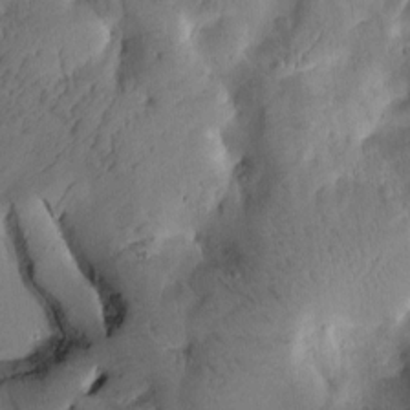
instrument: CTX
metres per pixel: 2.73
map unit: Htu
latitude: -1.3699
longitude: 170.4251
